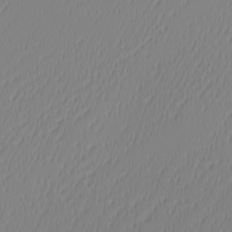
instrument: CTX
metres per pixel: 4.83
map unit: Nhu
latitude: -6.7652
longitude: -82.3467
